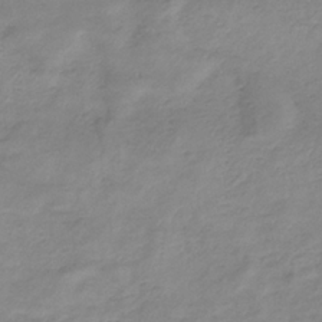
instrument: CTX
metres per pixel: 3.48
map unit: eHb
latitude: -33.7100
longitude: 71.3699
